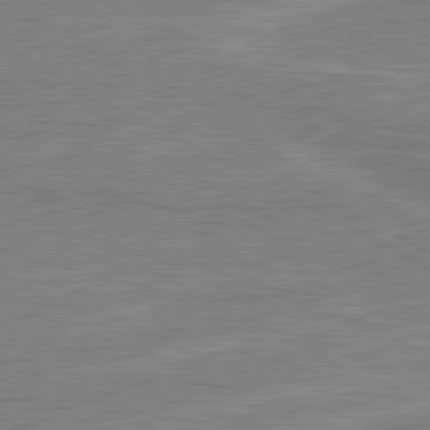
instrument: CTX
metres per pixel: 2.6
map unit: lApd
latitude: 80.5735
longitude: 141.7666
